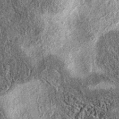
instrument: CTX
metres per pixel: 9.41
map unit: eAb
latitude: 38.0822
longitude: 106.4251
